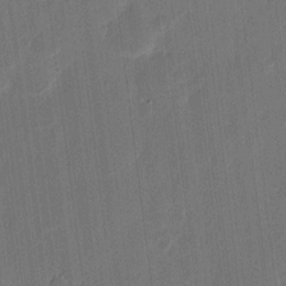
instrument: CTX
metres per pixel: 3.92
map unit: eHh
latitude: 9.5560
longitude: -68.5168
